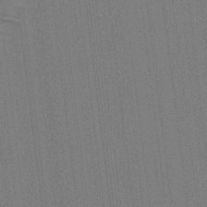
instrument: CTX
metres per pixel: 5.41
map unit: Ht
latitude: -15.8801
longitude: -45.8583
